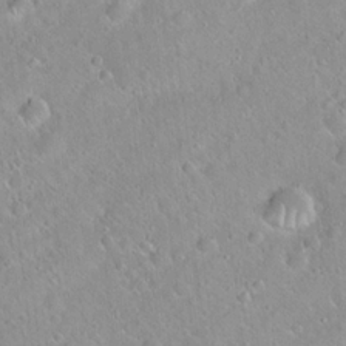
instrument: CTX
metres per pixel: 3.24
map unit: Hto
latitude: 20.4790
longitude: -53.1592
